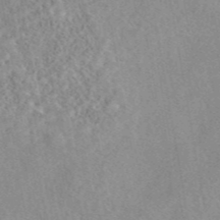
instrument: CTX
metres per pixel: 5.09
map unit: eAb
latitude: 44.1578
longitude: 116.0283
